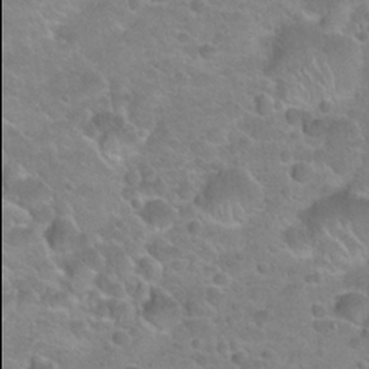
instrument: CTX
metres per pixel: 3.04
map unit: Hto
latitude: 21.8395
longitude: -49.9906
